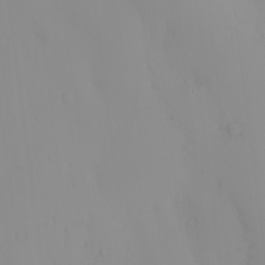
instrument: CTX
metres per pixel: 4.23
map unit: eHh
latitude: -0.9164
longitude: 20.0661
